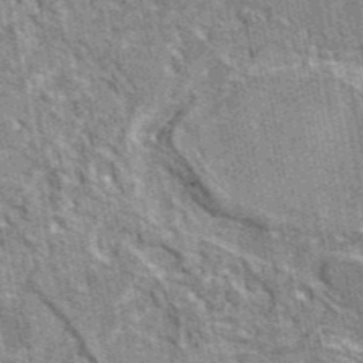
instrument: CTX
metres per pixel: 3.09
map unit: eAb
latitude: 45.2726
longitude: 110.5006
